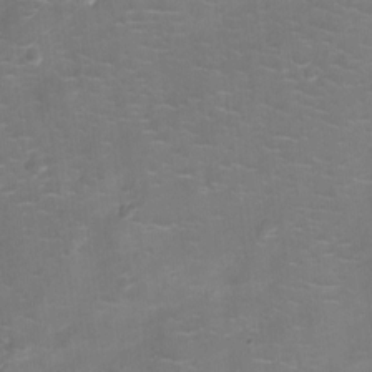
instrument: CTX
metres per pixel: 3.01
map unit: Ht
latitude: -3.4265
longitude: -20.3279
